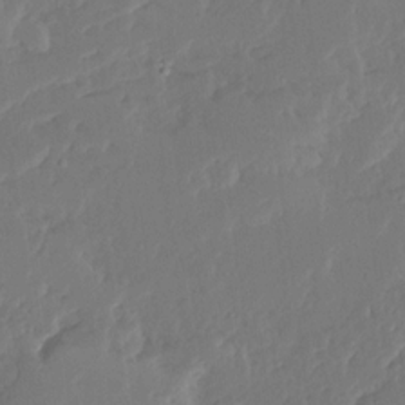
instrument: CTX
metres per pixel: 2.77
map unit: Ave
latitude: 15.1593
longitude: -137.9150
